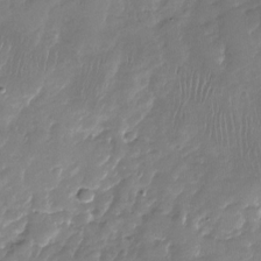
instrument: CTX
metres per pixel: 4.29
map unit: Nhu
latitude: -27.8233
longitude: -60.8380
